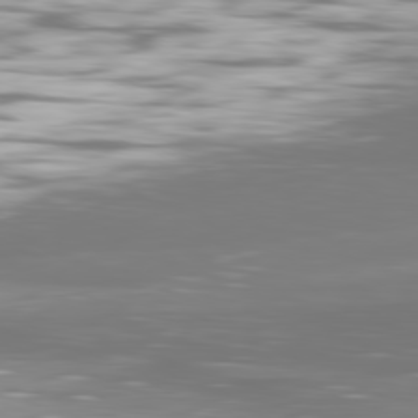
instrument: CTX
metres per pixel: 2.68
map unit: Ap
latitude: -81.6155
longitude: -60.9513
